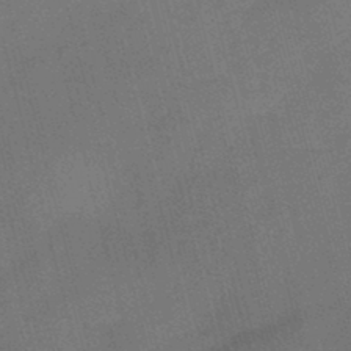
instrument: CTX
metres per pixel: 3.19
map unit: HNb
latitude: -44.7652
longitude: -37.5749
